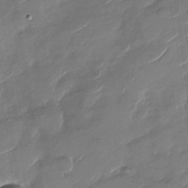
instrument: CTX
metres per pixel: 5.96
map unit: Nhu
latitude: -28.3117
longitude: -73.6127
